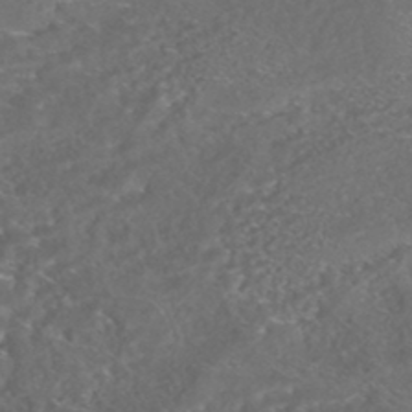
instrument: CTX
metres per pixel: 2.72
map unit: HNhu
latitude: -45.5588
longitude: 100.7274
